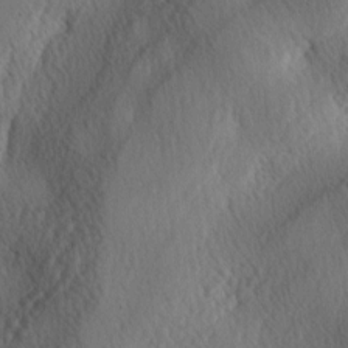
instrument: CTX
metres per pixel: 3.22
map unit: lAa
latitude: -4.2550
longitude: -124.4601
